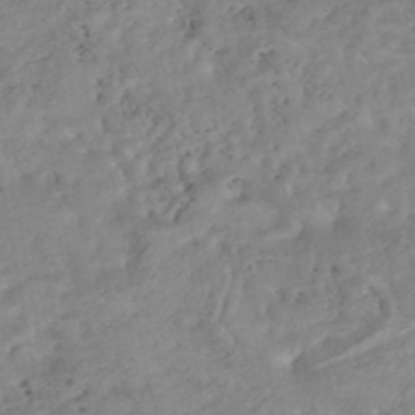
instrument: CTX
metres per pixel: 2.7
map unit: Nhe
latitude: -48.1606
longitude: -173.2914
